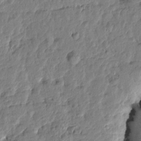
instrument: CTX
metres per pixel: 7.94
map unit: Htu
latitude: -1.1243
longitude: -179.5371
